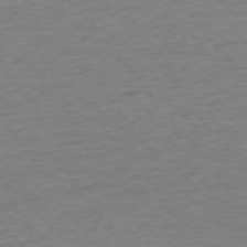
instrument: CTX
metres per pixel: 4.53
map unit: Ap
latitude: -75.3321
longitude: -88.6869
